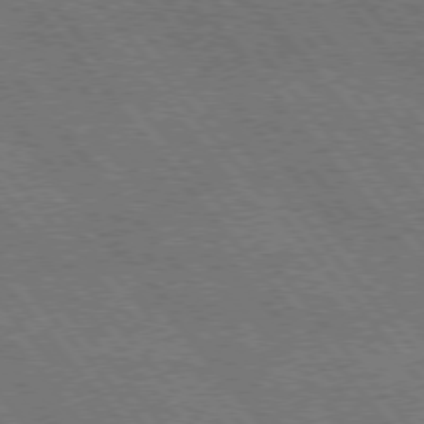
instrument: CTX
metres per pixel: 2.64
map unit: Hpe
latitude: 75.5371
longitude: -140.1011
